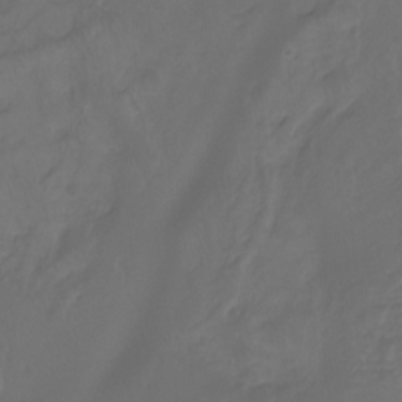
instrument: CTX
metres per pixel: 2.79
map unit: Hto
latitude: -8.3495
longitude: -40.4223
